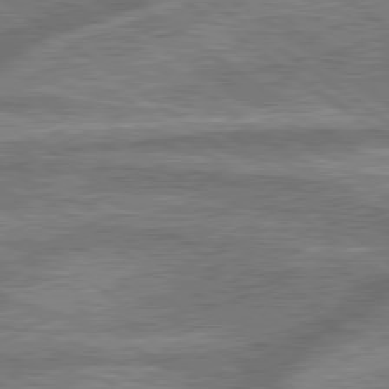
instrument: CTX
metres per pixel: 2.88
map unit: lApd
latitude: 79.8395
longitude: -170.7246
